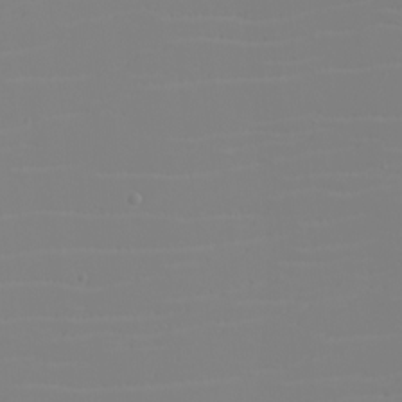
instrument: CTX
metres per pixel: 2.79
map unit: eHh
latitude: -6.0472
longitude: -84.4601
